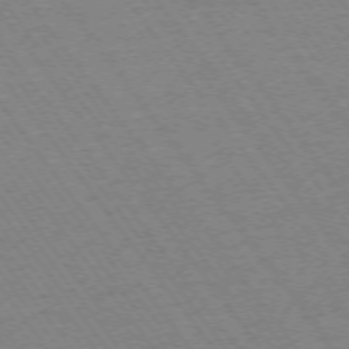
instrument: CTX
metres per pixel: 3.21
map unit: Ap
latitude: -74.6519
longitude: -82.5356
